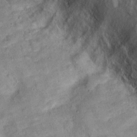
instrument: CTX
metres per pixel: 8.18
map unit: Hto
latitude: 14.6680
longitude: -34.1200
